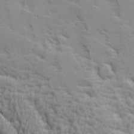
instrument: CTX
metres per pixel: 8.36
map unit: Ave
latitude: 14.4223
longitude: -131.3482
